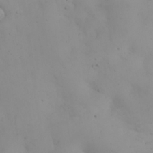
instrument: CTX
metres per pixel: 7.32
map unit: eHh
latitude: 24.2522
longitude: -64.1389
